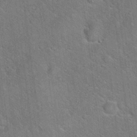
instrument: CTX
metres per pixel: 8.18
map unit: Hto
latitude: 19.8394
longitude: -51.5371
